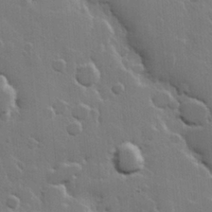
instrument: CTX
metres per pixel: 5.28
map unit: Hve
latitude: 22.9136
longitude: 149.3510
